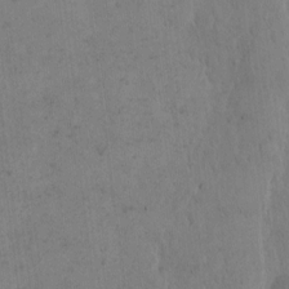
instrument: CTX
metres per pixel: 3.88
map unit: Hto
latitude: 8.5924
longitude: -58.0444
